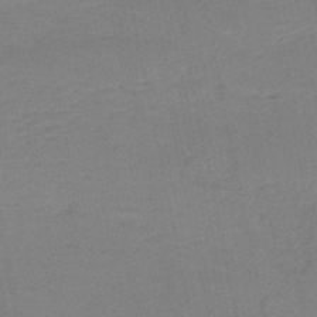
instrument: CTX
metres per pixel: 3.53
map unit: HNb
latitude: -50.1795
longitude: -49.0269
